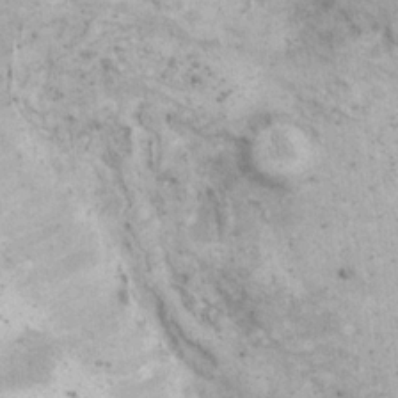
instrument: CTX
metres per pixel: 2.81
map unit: eHh
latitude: 17.2537
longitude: -63.2915
